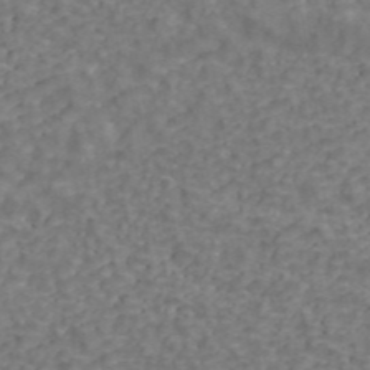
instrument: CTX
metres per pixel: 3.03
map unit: ANa
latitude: 43.9339
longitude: 28.9353
